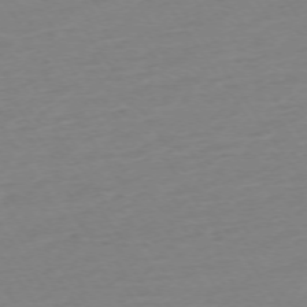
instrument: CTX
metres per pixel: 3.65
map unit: Ap
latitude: -74.1417
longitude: -81.1970
